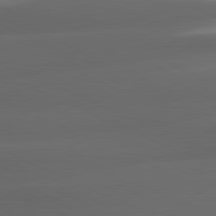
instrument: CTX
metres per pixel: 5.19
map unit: lApd
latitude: 81.1403
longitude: -143.4238
